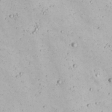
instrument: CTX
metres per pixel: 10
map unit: Nhu
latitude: 22.3656
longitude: -68.9136
